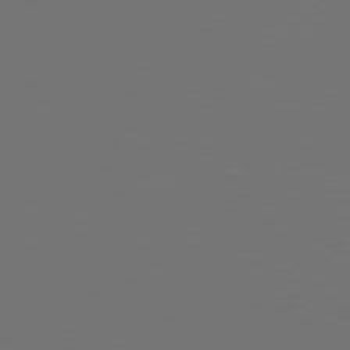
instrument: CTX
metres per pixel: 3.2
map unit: Hpe
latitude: 75.8772
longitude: -129.8394
